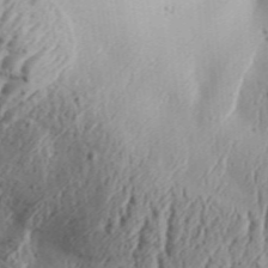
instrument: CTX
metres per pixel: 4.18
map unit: Aa
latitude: 32.4790
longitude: -136.3468
